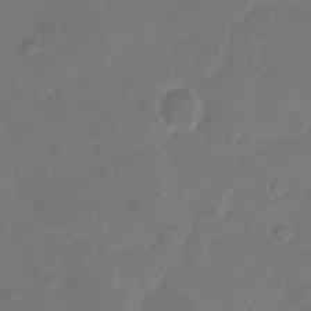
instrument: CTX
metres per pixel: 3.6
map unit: Hto
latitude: 4.7435
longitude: -61.4237
